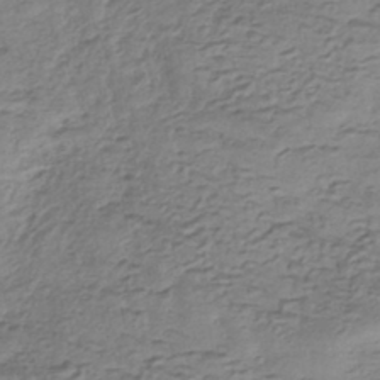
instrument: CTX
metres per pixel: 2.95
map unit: eHh
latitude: -43.5021
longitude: 120.2550
